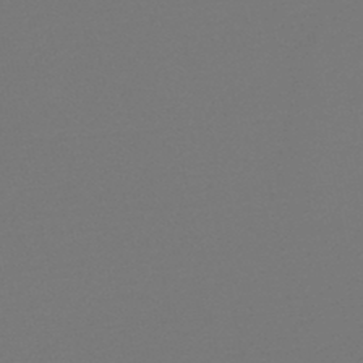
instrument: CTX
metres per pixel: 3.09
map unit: HNb
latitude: -47.3509
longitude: 57.4832
